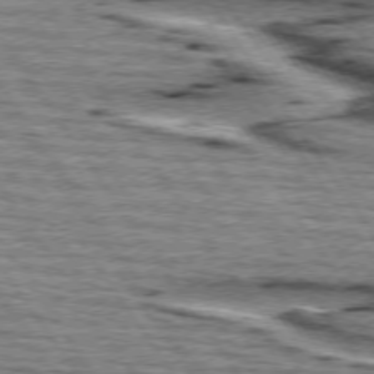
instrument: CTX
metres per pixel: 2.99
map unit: lApd
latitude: 74.7435
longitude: -72.8569
